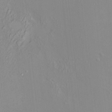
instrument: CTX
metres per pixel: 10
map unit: HNhu
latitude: 7.5749
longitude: 11.4266
